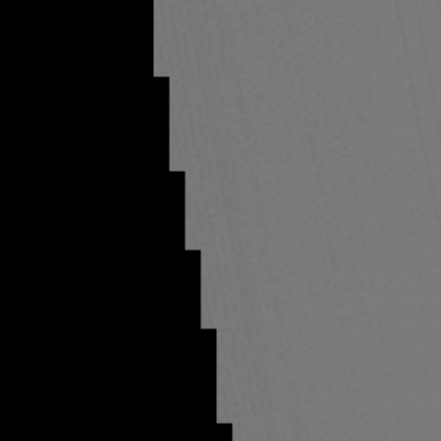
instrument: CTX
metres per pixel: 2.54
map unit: eHb
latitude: -50.3117
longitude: 75.1243
